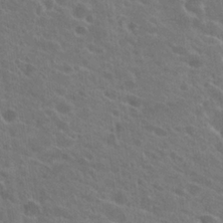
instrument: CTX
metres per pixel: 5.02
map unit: Hto
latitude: 23.9717
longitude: -39.2915
